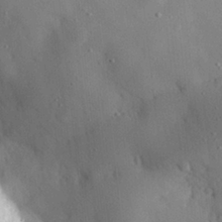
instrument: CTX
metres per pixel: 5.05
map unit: eHh
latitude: 28.7624
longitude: -77.7827
